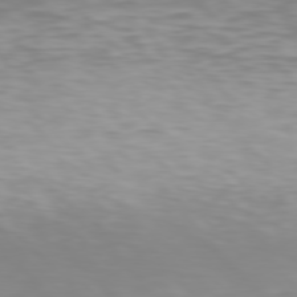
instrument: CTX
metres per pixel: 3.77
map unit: Hpe
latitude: 76.6490
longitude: -133.9906
